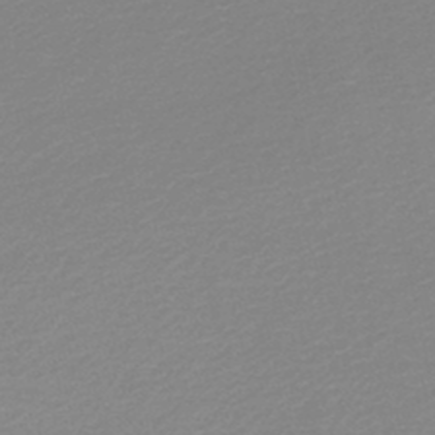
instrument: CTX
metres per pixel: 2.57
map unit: lHb
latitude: -46.5007
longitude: 65.1431
